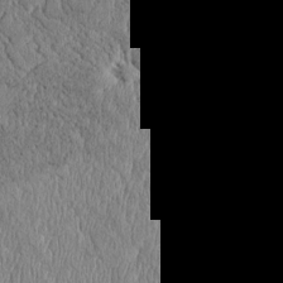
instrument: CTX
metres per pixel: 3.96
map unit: Htu
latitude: 4.0444
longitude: 150.5574
